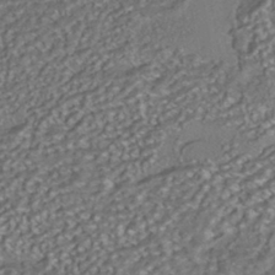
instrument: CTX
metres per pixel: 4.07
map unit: HNhu
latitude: -41.8422
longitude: 107.8234
